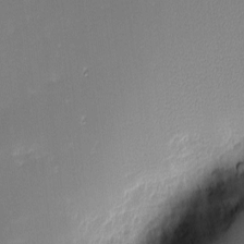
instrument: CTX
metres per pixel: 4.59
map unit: eHh
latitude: -2.8030
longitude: -85.9528
